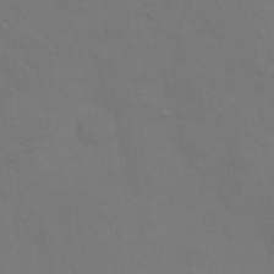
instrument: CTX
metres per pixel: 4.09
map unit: Nhu
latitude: 8.1389
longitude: -24.2711
